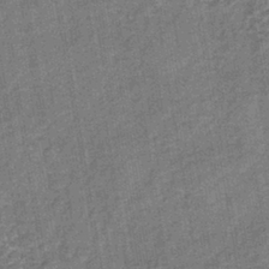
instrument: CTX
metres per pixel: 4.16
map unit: lHb
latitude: -39.1053
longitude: 74.3685
